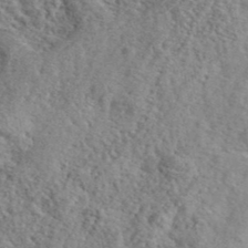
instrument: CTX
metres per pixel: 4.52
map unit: lHvf
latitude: 41.4048
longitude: -87.6694
